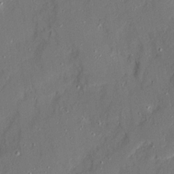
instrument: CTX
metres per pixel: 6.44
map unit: Ave
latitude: 20.9892
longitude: -128.4223
